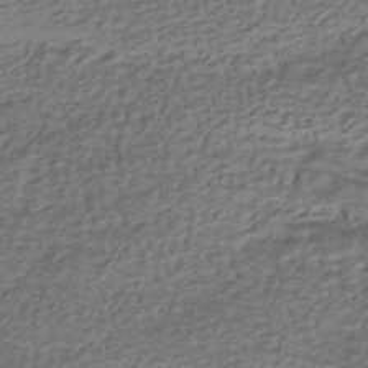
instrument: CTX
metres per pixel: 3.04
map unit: HNhu
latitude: -42.3684
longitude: 101.4832
